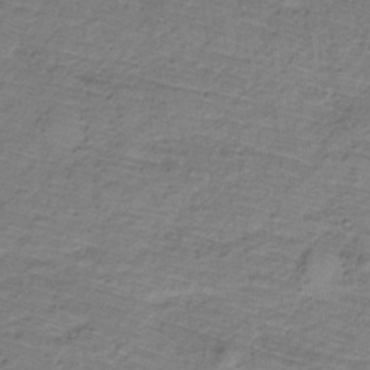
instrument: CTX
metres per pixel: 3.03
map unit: lHb
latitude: -32.3496
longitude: 65.7100
